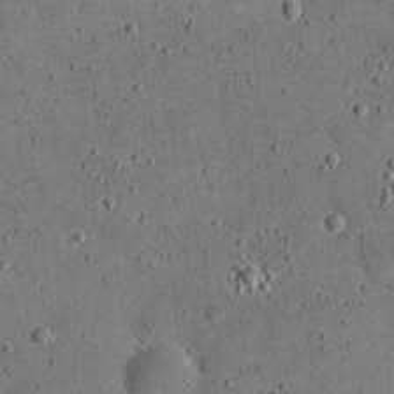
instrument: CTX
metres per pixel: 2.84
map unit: eHh
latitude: 21.4805
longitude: -65.2537
